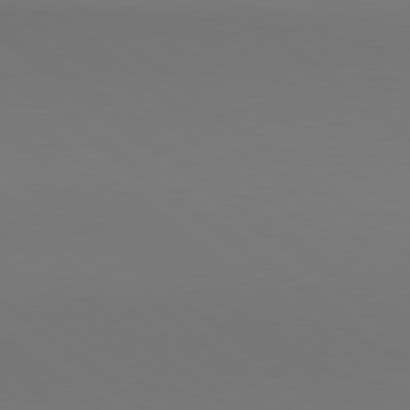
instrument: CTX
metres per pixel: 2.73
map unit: lApd
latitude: 80.5168
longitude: 154.1606
